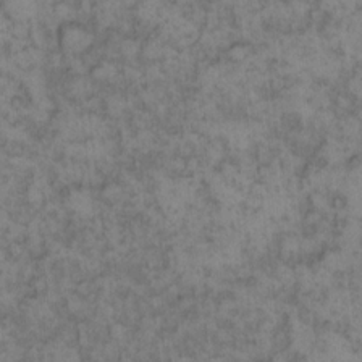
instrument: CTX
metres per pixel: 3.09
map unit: eHh
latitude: 13.4616
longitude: -64.4223
